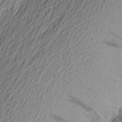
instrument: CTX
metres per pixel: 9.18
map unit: Aa
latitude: 24.7624
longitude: -145.9339
